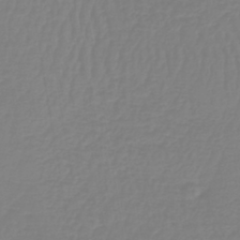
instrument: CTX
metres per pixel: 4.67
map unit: lHb
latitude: -42.0283
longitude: 60.3306
